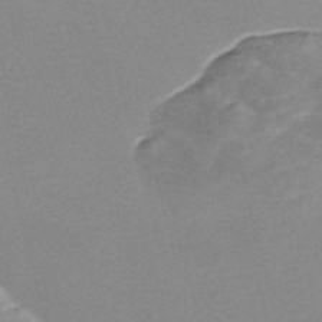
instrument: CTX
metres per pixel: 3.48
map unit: Nve
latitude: -57.8044
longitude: 58.8596
